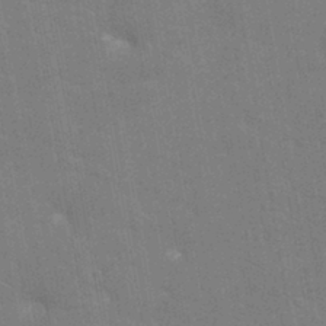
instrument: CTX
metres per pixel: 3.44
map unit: Nhu
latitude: -11.8045
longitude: -22.3467
